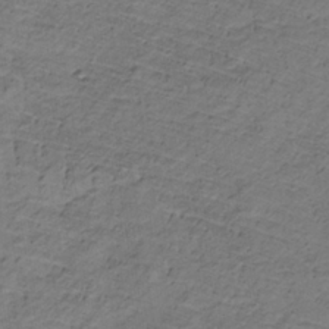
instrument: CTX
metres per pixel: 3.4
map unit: lHb
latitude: -32.4629
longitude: 65.8989
